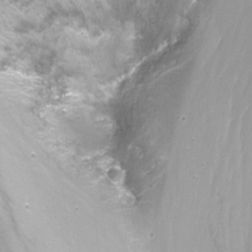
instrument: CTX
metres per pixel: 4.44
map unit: Nhu
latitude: -12.1039
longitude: -35.6505
